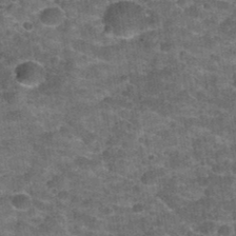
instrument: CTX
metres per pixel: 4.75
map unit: Hto
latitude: 34.6301
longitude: -52.9702
